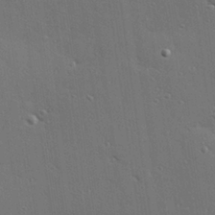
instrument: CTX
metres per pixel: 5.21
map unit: Hve
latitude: 27.2348
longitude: -90.8002
